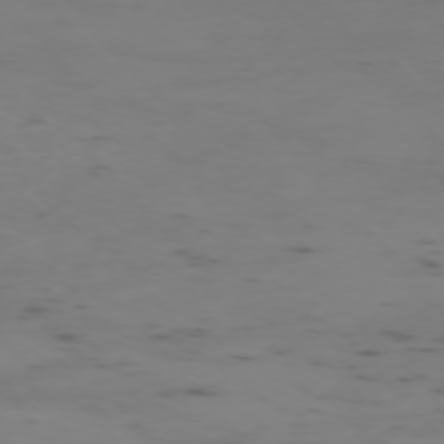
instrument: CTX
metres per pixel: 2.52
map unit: Ap
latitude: -76.0283
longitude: -66.5545
